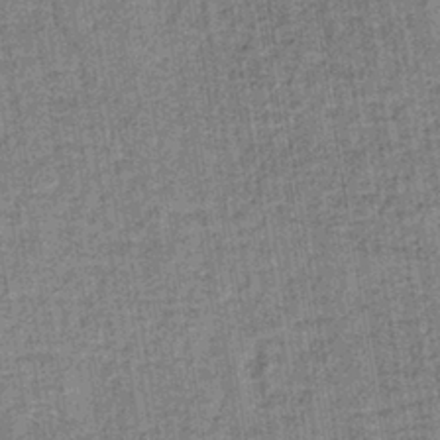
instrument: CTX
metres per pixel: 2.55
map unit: lHb
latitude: -39.1431
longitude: 60.4818
